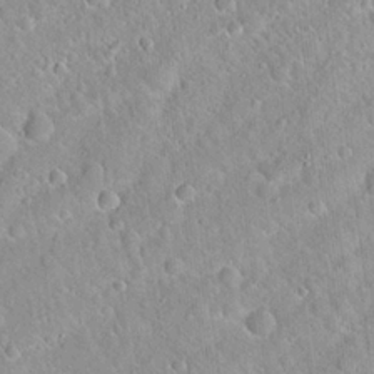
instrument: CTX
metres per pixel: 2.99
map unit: Hto
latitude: 21.3860
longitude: -52.7435
